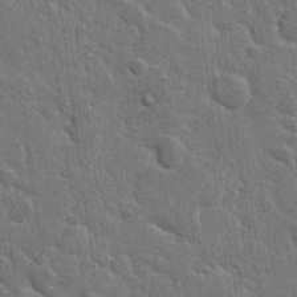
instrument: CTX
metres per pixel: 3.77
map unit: Hto
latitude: 15.8584
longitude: -34.5356
